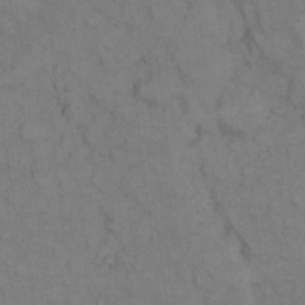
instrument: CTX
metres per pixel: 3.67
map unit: eHh
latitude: 8.8947
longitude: -63.0648
